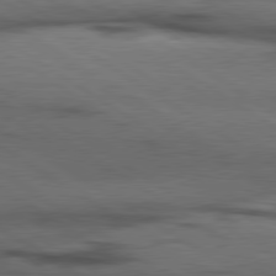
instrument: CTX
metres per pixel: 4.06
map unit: lApd
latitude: 79.8017
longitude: 168.3117
